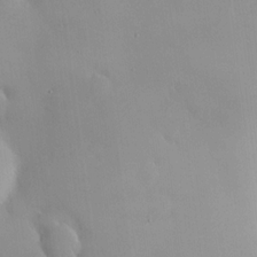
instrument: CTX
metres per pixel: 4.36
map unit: HNhu
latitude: 6.6113
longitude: 13.4643
